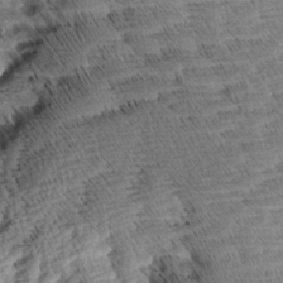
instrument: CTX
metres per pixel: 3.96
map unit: Aa
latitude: 8.5924
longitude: -140.1011
